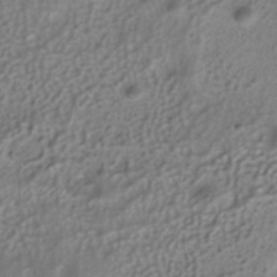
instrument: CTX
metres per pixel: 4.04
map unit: ANa
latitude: -36.7085
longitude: 94.9163
